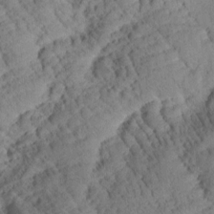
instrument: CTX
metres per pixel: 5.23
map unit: Htu
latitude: 0.8569
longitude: 175.4454
